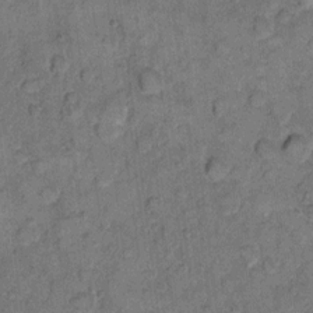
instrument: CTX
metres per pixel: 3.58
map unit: eHh
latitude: 11.0081
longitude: -63.8584
